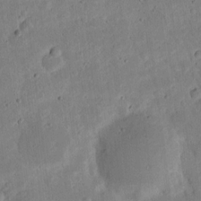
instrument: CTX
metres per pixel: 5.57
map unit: lAvf
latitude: 9.7072
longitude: 168.1039
